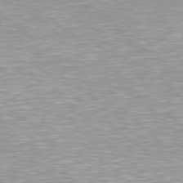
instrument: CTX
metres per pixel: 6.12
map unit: Hpe
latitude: 78.6680
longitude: -122.8569
